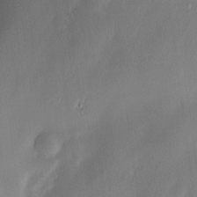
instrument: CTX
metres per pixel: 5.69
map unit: Nve
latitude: -23.1809
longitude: -138.5924
